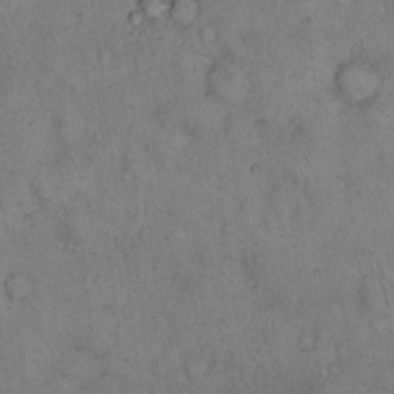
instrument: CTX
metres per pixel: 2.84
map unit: eHh
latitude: 14.9136
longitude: -64.0444
